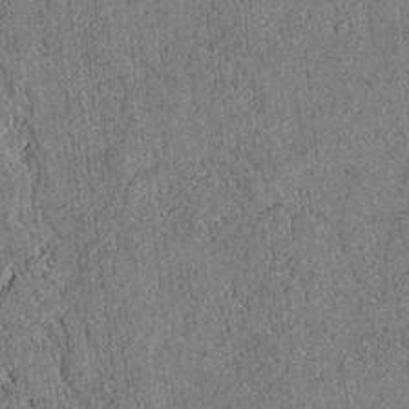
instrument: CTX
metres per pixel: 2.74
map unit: lAvf
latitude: 5.0647
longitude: 169.6532
